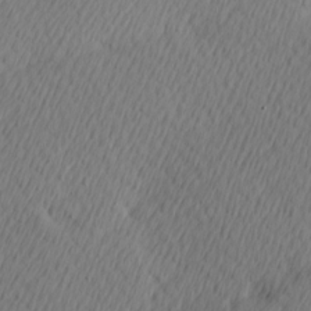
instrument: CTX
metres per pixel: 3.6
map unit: Hve
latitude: 13.4238
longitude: -91.4426
